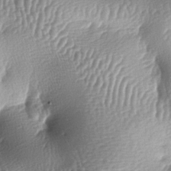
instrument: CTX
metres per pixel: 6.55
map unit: lAa
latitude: -6.5762
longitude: -127.3860
